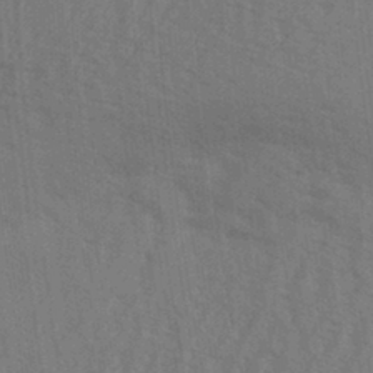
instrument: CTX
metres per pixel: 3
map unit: Aa
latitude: 31.4049
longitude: -139.4426
